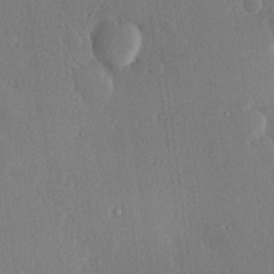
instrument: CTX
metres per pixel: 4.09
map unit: Hve
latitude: 19.1403
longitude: 149.7100
